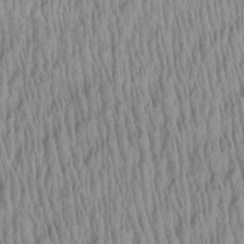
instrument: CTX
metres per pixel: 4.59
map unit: Aa
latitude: 29.0458
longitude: -137.8961
